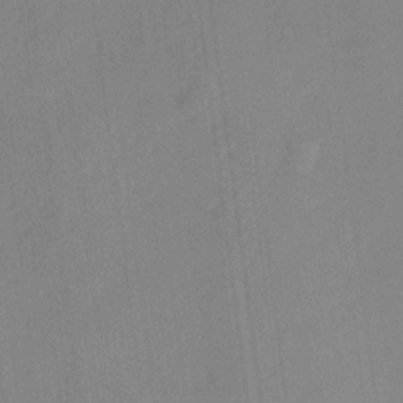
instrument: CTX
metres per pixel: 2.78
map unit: HNhu
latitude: 11.6694
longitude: 9.3510
